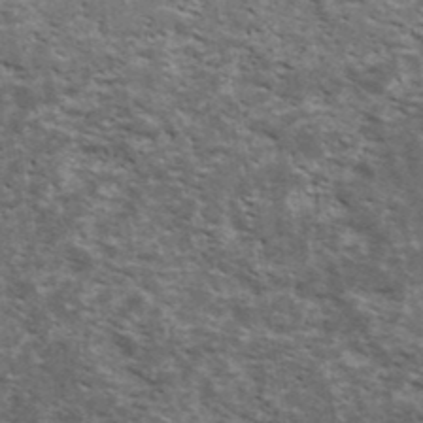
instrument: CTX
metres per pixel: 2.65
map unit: Ave
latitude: 40.7246
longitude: -110.0444
